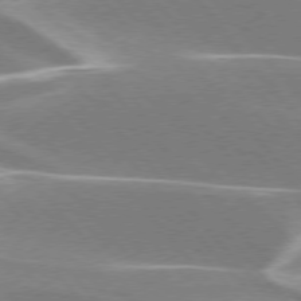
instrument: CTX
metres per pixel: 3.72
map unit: lApd
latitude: 76.1200
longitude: -63.4994
